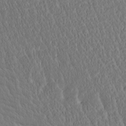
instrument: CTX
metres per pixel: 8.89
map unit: Htu
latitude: -3.9745
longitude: 174.5195
